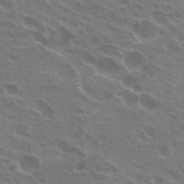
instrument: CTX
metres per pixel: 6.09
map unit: Hto
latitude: 24.6112
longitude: -38.4979
